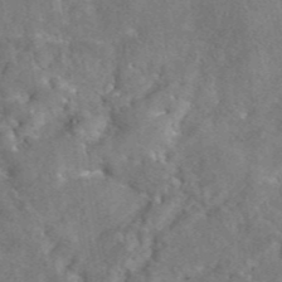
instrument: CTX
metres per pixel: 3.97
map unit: eAb
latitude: 44.4223
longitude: 110.6896
